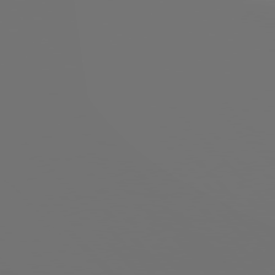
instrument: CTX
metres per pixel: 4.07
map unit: Hpe
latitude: 77.0080
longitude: -140.0444
